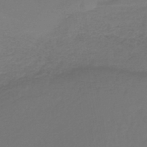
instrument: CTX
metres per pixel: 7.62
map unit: lHb
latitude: -43.6154
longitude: 59.8611
